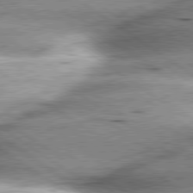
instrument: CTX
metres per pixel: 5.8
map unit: lApd
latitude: 79.8017
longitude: -141.2537
